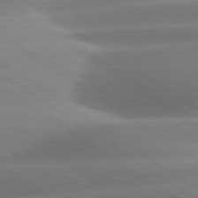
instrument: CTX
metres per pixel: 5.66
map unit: lApd
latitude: 81.2915
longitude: -158.2334
